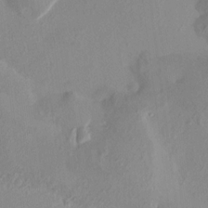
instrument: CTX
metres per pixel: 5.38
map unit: HNhu
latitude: 7.8205
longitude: -1.1025
